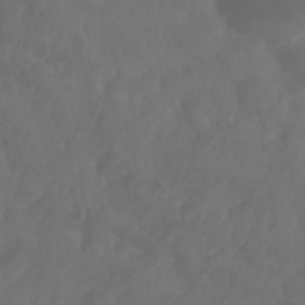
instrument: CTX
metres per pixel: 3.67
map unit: Nhu
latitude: 25.3103
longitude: -62.8191
